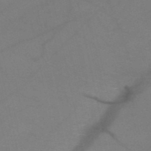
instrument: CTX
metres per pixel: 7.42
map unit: HNb
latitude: -51.5588
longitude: -42.9892
